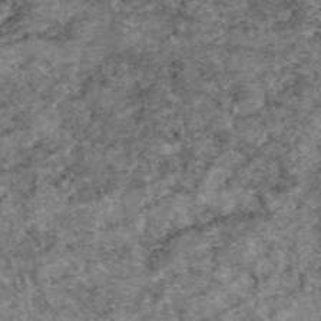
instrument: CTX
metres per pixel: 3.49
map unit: eAb
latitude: 49.4048
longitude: 109.7100
